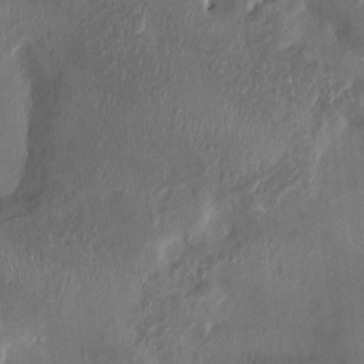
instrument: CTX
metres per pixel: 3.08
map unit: HNhu
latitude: 3.4237
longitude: -6.1200
